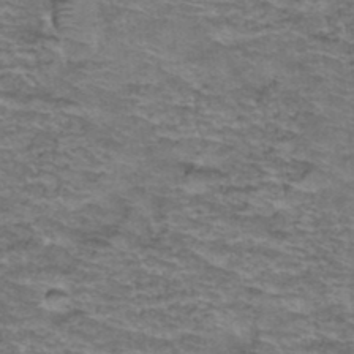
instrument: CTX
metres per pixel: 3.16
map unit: Hto
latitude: 37.8772
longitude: -43.3671
